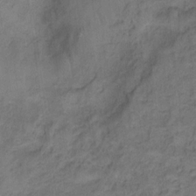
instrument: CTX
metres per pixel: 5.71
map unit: Ht
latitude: 10.1956
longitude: -40.3278
